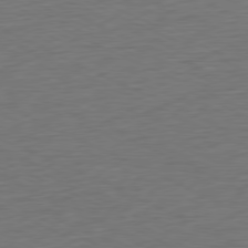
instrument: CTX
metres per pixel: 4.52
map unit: Ap
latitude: -77.1620
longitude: -74.4790
